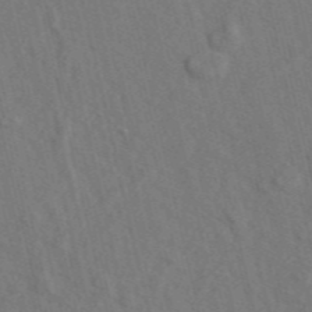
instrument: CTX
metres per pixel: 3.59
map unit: ANa
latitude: 47.9717
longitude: -76.1955
